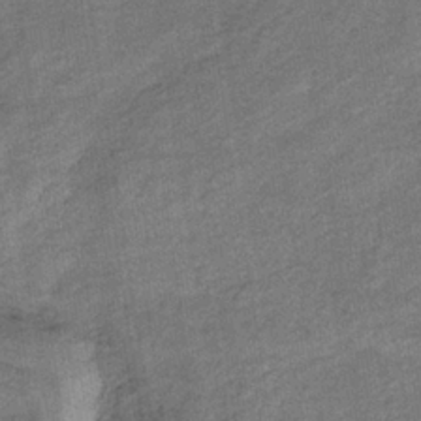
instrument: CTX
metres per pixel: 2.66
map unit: lHb
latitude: -35.0486
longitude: 68.6518
